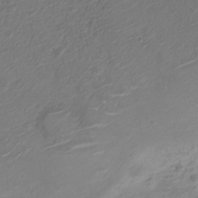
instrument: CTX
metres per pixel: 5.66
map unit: Nve
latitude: -19.4832
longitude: 106.8975
